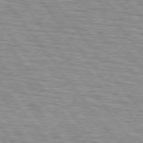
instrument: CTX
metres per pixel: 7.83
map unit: lApd
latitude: 75.2726
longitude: -75.7450
